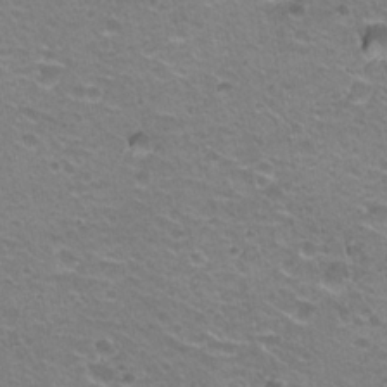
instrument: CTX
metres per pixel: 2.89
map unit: Hto
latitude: 21.5182
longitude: -32.5735
